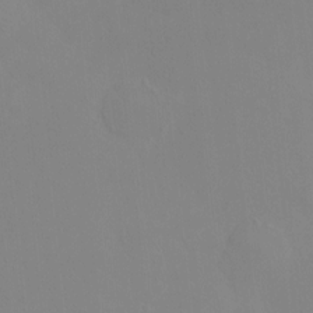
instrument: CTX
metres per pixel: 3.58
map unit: HNhu
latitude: 7.8016
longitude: 11.5399
